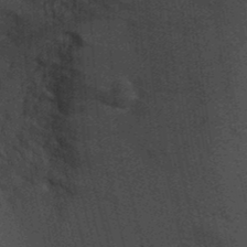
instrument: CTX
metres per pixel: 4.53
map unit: Ht
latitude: -1.2754
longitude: -15.5938
